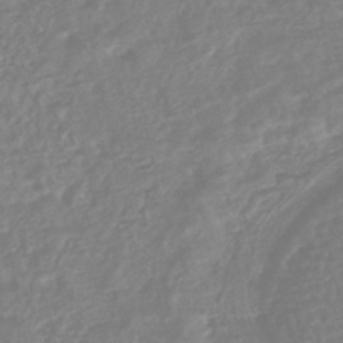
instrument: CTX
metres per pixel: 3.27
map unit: HNhu
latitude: -48.0472
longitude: 101.9367
